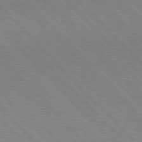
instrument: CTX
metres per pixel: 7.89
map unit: Hpe
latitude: 76.7246
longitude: -126.7813
